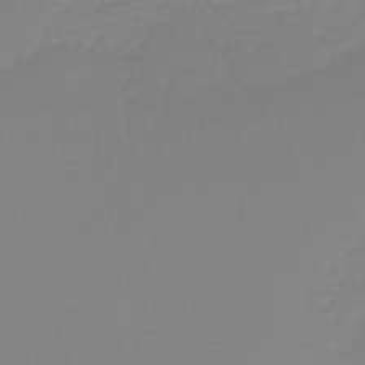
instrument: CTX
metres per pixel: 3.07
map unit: lHb
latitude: -45.2754
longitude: 56.0472
